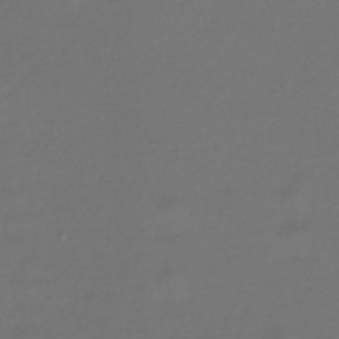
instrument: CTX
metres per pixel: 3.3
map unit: lHb
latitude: -45.2187
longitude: 76.3684
